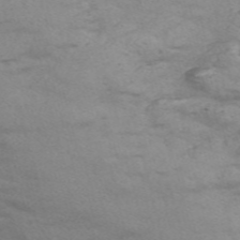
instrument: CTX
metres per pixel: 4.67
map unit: Nve
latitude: -57.4643
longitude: 54.2173
